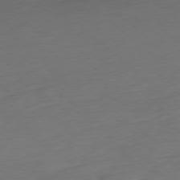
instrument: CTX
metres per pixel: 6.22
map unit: Ap
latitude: -78.4440
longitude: -69.7072
